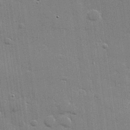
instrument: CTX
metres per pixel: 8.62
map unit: lHvf
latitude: 23.8016
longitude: 142.1983
